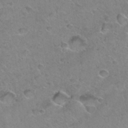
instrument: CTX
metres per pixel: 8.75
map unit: Hto
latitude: 34.4979
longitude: -48.2522
